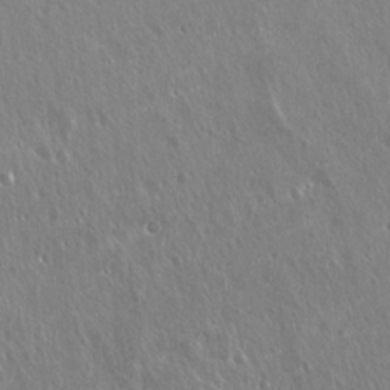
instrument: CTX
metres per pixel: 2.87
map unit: Hto
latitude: 18.2711
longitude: -57.1214
